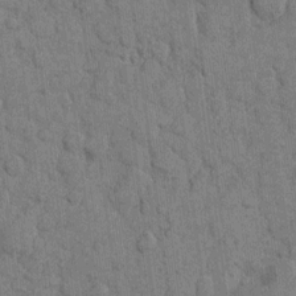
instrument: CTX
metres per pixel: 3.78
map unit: eHh
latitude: 10.4223
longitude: -66.0822
